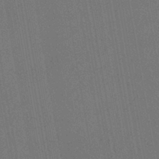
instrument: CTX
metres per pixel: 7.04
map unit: HNhu
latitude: -45.2943
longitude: 106.4440
